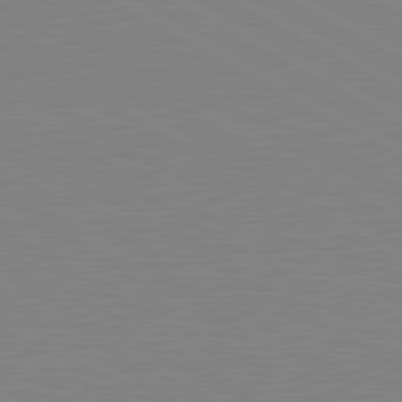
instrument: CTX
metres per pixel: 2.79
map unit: lApd
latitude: 80.8191
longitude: 151.6722
